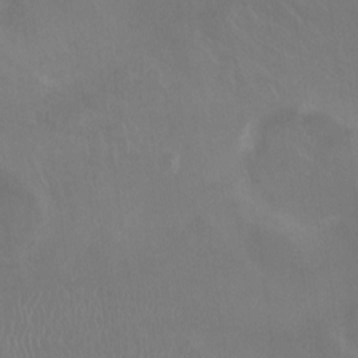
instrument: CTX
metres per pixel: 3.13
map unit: Nhu
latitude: -11.8422
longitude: -40.8380
